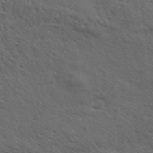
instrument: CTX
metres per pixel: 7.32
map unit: eHh
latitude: 36.9325
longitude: -139.1592
